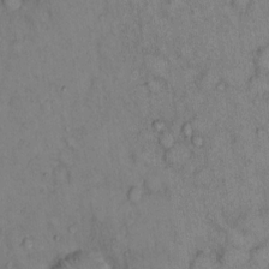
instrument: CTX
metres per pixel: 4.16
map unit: Hto
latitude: 11.9150
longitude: -61.1214
